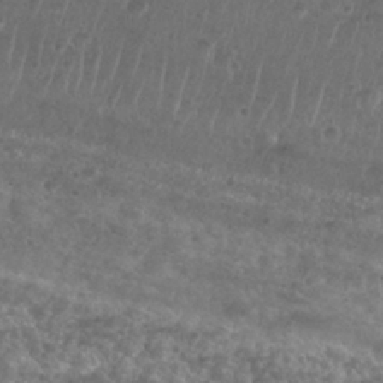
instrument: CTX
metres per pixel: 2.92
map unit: Nhu
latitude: 27.0270
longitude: -51.4804
